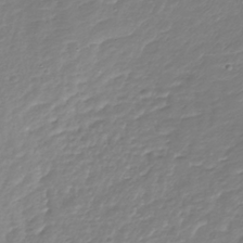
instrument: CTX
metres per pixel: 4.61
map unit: Nhu
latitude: -38.5763
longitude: -85.9528
